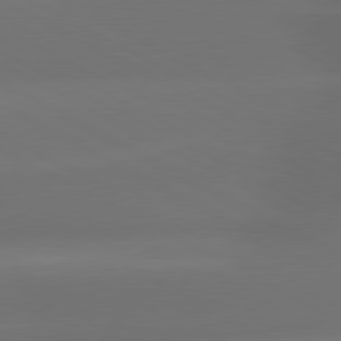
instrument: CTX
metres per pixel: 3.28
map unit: lApd
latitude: 80.3656
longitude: -145.7827
